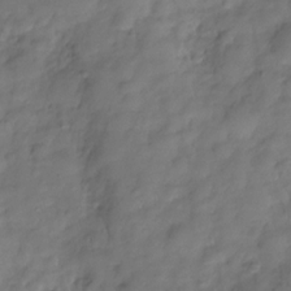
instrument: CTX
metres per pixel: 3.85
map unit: Hve
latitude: -29.3132
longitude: 94.1794
